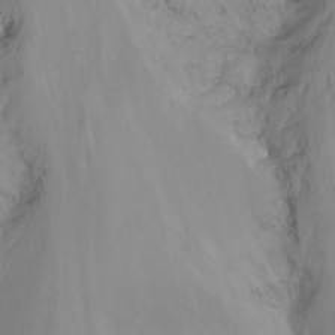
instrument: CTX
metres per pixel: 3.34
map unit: Nhu
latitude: -13.8422
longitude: -61.6883
